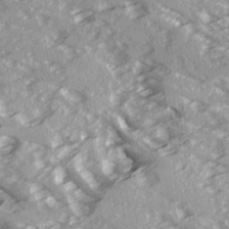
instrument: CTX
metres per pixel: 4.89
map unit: Ave
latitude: 16.1767
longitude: -130.1011
